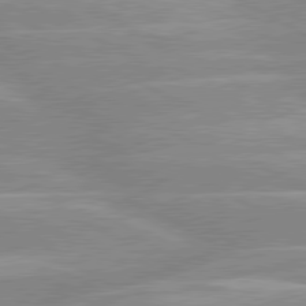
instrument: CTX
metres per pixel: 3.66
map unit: lApd
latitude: 80.3845
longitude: -124.7624
